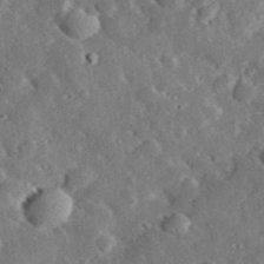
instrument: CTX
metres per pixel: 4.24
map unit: lHvf
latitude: 33.5560
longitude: -83.6316
